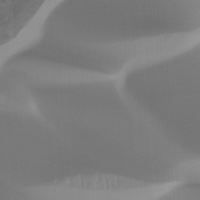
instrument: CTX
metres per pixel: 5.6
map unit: Hto
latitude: -8.0472
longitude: -47.5749
